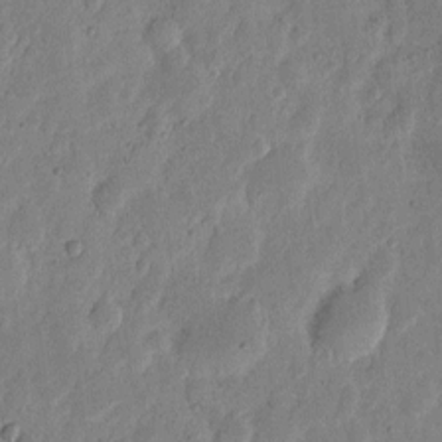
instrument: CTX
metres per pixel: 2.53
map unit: eHh
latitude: 6.4979
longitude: -71.4237
